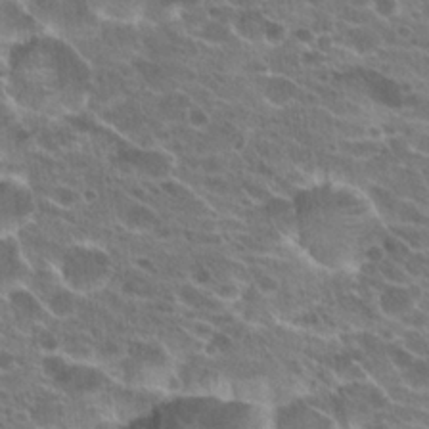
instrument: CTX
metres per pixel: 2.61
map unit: Hto
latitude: 22.1578
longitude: -39.9150
